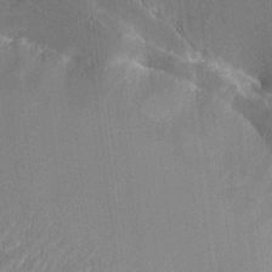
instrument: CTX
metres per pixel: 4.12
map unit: HNhu
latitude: 8.5168
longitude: -5.2726
